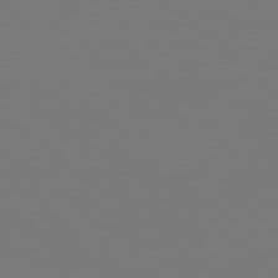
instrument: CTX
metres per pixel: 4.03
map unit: Hpe
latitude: 78.7813
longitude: -163.5749
